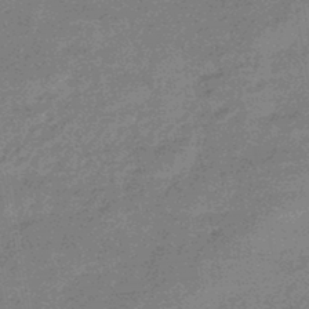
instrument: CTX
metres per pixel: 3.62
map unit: eHb
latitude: -44.4251
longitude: 88.4818
